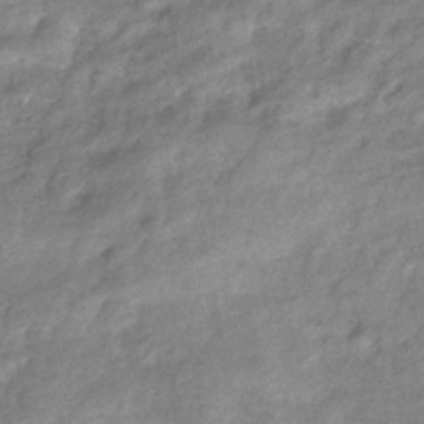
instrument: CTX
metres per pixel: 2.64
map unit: eHb
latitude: -39.3510
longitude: 80.4440
